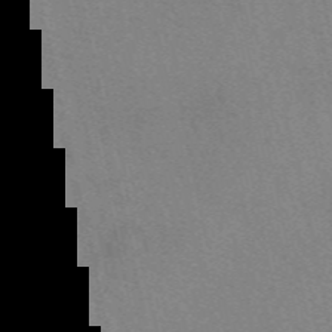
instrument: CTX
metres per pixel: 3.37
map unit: eAb
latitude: 50.3656
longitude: 105.6722
